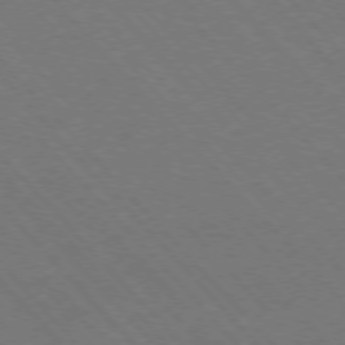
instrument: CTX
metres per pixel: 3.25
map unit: Hpe
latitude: -76.9164
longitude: -12.8947
